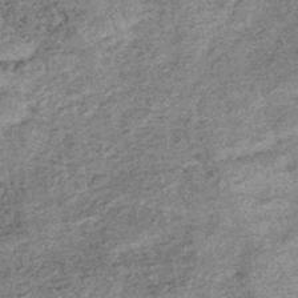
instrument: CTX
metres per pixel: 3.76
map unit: lHb
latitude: -36.5951
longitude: 66.2929
